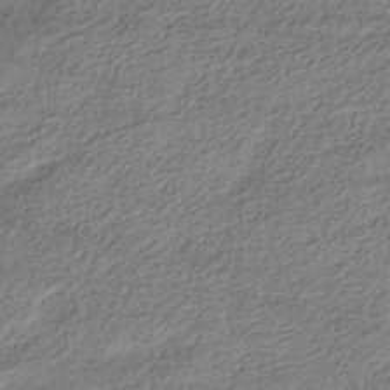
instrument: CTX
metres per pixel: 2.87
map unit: HNhu
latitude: -39.9556
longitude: 103.2754
